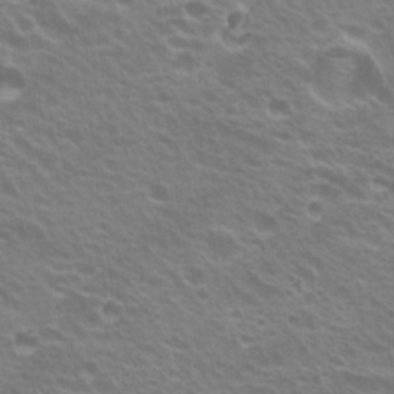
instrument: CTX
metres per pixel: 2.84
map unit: Hto
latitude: 23.0458
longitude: -31.2915
